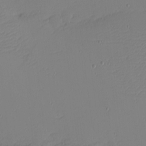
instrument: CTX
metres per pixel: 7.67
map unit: eHh
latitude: -4.3684
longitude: -81.4804
